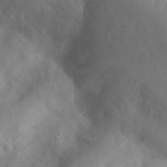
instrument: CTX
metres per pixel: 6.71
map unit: Ht
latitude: 3.0080
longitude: -26.7624
